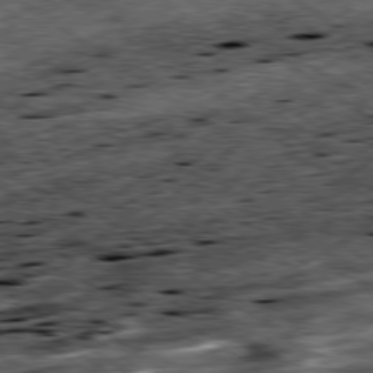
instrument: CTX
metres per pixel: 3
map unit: Ap
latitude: -79.5399
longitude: -50.2711
